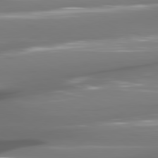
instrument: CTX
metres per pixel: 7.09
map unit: lApd
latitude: 80.6301
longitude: -144.0255
